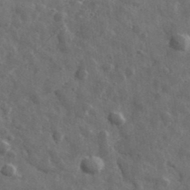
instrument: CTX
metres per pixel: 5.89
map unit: lHvf
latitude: 36.5546
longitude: -89.3482
